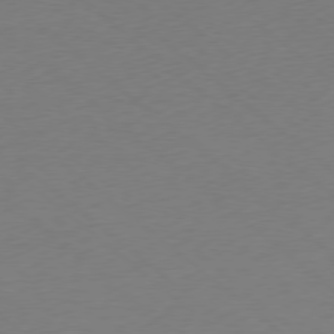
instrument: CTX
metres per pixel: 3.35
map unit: Ap
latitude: -78.4818
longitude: -56.7624
